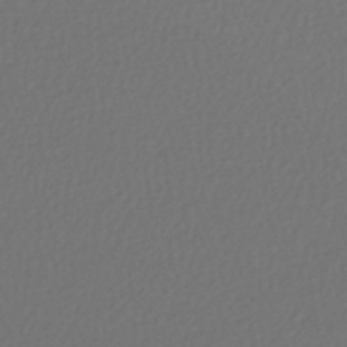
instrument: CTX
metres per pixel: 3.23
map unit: lHb
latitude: -43.6910
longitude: 70.8030
